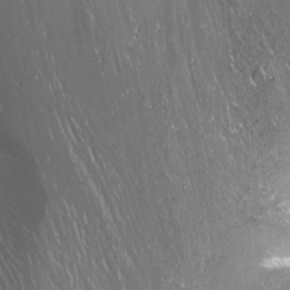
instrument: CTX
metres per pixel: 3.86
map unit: Nhu
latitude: -11.9367
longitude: -62.5735
